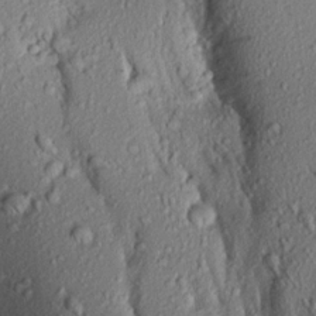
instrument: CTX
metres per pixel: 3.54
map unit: Aa
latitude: 18.8758
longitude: -148.8380
